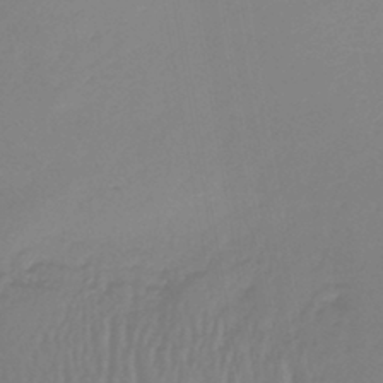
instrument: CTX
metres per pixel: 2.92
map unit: lHb
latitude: -42.4251
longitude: 59.4076
